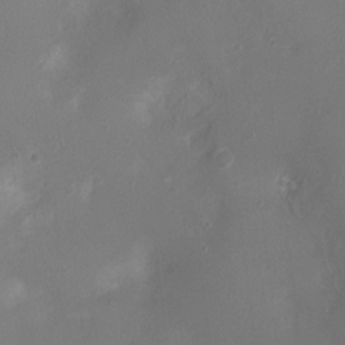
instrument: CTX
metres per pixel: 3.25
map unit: Ht
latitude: -3.8611
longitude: -16.4223
